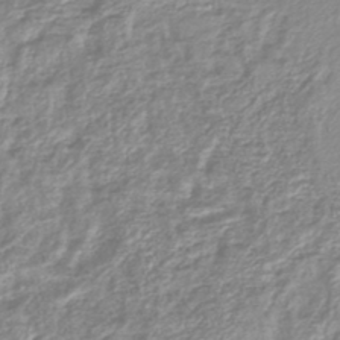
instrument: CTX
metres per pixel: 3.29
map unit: lHb
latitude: -44.4629
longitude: 76.4818
